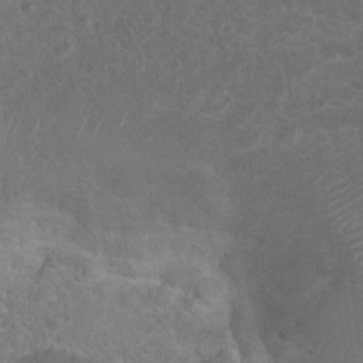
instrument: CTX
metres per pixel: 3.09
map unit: Hto
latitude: 19.6694
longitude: -38.1011
